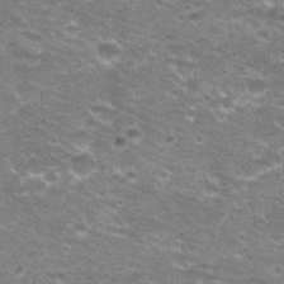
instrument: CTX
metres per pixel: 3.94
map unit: Hto
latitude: 21.2348
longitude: -33.0270
